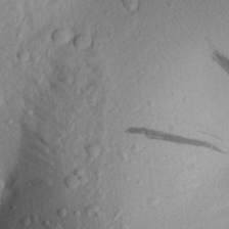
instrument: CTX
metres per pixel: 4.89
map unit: Aa
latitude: 21.7261
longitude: -147.9151
